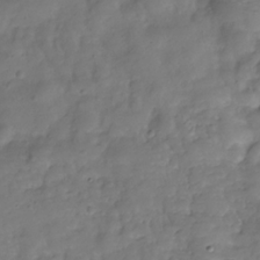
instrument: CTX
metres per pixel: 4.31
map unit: Hve
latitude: -30.5007
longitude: 94.8597
